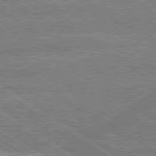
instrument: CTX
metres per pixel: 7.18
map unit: lApd
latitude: 79.4805
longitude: -158.1578
